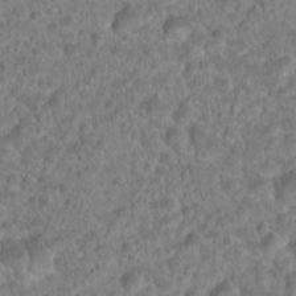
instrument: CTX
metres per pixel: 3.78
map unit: Hto
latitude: 18.4412
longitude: -40.3656
